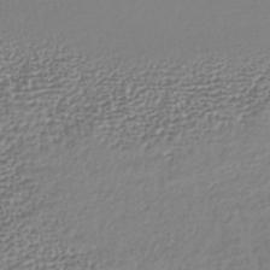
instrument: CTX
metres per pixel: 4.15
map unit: lHb
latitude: -37.9367
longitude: 69.6343
